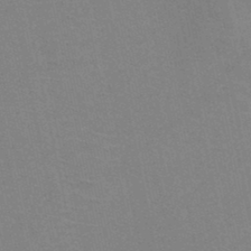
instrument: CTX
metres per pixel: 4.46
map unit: HNb
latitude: -45.7667
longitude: -41.8205
